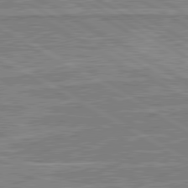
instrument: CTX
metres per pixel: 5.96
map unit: lApd
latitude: 80.8191
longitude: 143.2753
